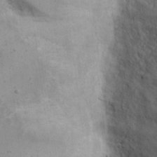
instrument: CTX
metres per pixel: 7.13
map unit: eHh
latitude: 19.4048
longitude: -69.4049
